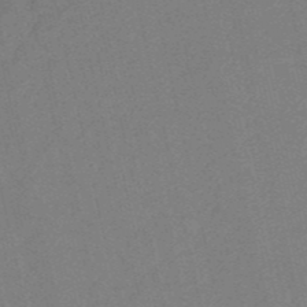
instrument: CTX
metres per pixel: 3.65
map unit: HNb
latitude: -51.8989
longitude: -50.5545
